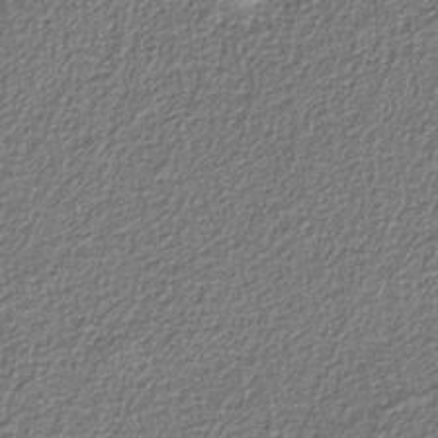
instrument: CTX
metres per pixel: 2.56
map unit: eAb
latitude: -39.2187
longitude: 51.8233
